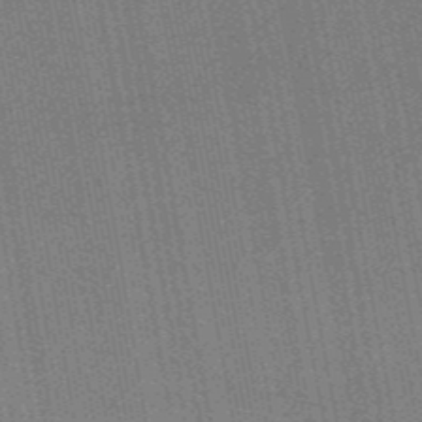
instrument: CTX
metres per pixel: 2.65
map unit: lHb
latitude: -47.2754
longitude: 59.4454
